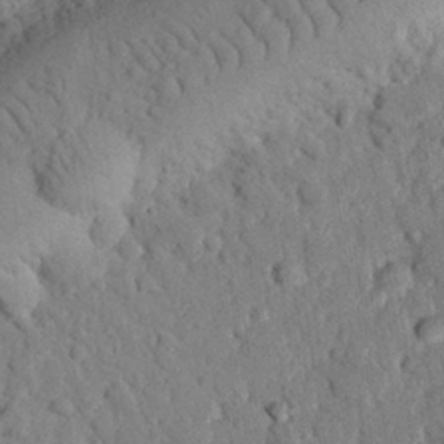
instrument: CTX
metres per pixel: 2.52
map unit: eHh
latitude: 26.4223
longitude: -79.2726
